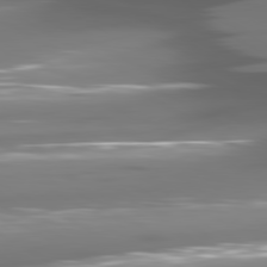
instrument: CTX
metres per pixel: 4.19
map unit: lApd
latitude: 80.7813
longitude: -144.5357
